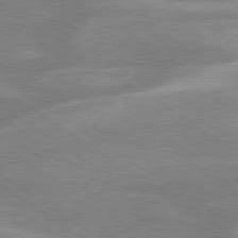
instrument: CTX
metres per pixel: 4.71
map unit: lApd
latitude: 79.3482
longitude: -122.7813
